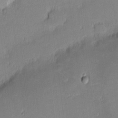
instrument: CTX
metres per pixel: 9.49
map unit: eHh
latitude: -2.1227
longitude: -83.8961
